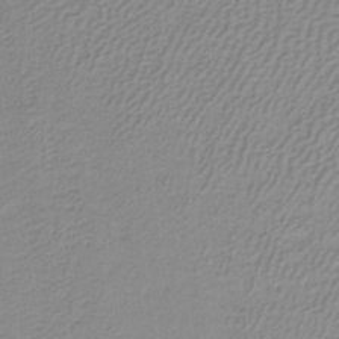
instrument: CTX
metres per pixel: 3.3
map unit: eAb
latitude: -35.9178
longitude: 51.8233
